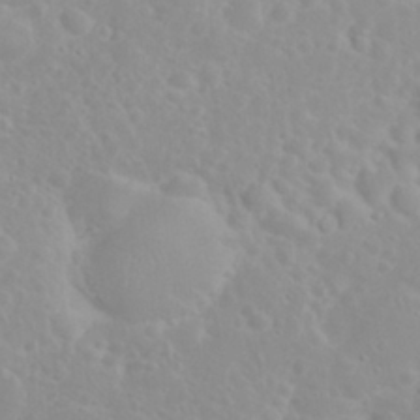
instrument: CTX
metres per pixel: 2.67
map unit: eHh
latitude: 31.8584
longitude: -59.9906
